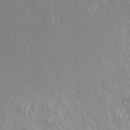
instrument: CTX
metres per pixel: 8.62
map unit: Hve
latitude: 12.8947
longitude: -91.3104
